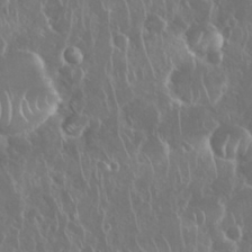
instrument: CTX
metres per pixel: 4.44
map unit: Nhu
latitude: 28.6868
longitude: -63.1026
